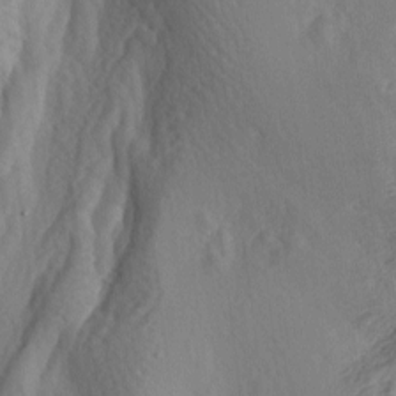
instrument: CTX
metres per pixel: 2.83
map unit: lAa
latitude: -4.4440
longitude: -123.3293
